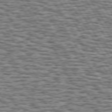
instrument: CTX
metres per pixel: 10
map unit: Hpe
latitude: 73.2348
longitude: -131.8962
